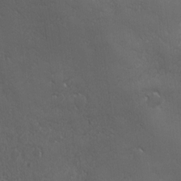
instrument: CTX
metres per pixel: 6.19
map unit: Ave
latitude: -8.0094
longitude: -121.6883
